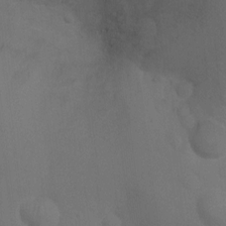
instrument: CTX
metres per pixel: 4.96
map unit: Ht
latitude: 0.8758
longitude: -25.7449
